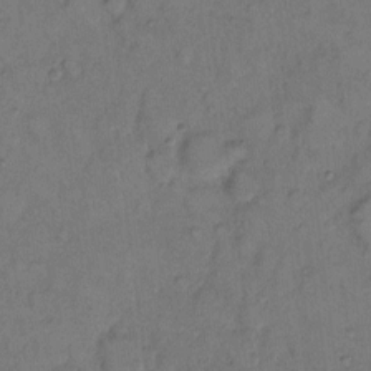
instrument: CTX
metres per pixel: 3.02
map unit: eHh
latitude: 8.8947
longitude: -62.2712
